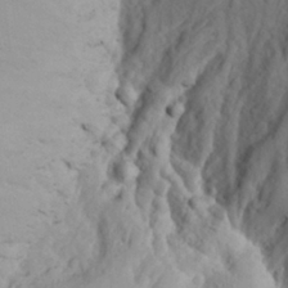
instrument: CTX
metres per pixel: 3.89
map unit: Aa
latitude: 25.1592
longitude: -147.7450
